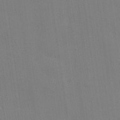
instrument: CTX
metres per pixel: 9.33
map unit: lHvf
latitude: 21.8773
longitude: 142.3873
